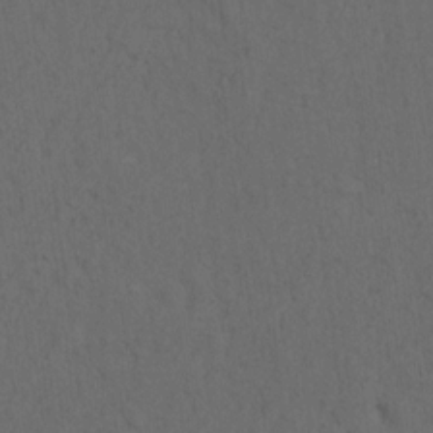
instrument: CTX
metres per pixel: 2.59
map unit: Nhu
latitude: 9.8961
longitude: -25.6882
